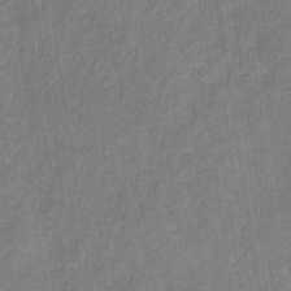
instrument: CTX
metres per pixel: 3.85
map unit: eHb
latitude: -34.3684
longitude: 74.4818
